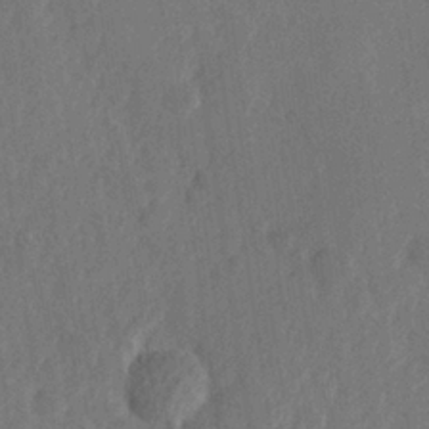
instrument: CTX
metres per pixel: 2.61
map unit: Hve
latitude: 25.6882
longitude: 144.8408
